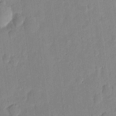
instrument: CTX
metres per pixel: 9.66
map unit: eHh
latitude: 6.8191
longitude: -70.9702
